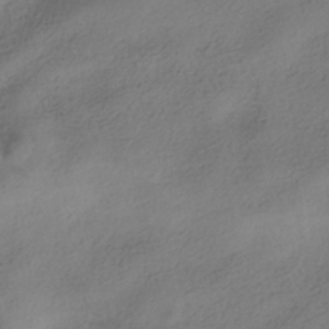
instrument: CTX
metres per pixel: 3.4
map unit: HNhu
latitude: -39.9556
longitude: 97.8800
